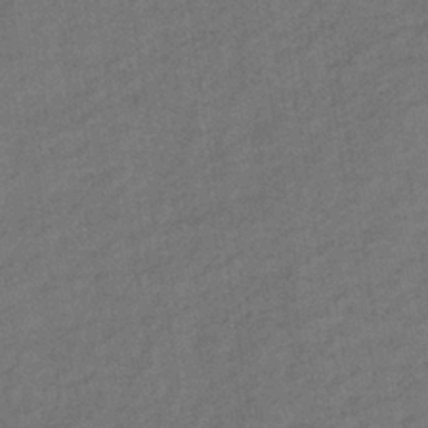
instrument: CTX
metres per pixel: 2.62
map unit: lHb
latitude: -37.4832
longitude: 71.0298
